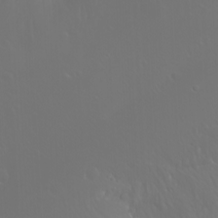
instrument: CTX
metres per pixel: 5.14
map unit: Nhu
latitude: -11.9367
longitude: -63.4994
